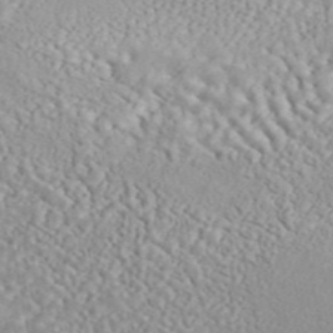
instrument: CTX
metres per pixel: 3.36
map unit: ANa
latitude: 45.2726
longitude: 27.2753
